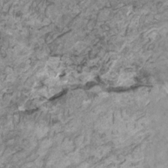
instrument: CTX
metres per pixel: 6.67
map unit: HNhu
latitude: 2.2144
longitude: -2.3278
